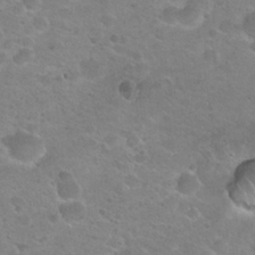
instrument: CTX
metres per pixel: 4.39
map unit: Hto
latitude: 22.1956
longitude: -49.9717
